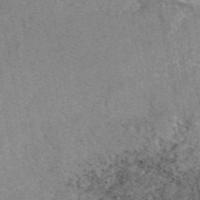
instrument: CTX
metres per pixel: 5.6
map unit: eAb
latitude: 47.7261
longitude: 103.2376
